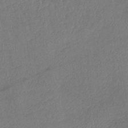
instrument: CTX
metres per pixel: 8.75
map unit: lHb
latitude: -38.3306
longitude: 72.5385
